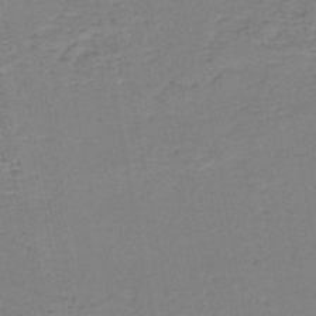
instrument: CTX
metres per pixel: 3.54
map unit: HNb
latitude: -51.5966
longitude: -53.0459
